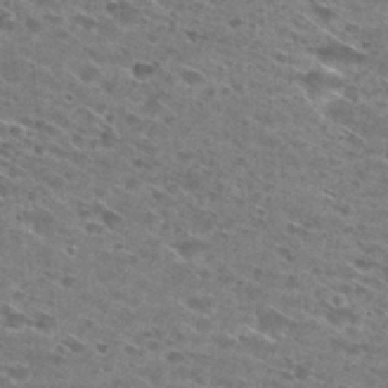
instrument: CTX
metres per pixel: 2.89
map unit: Hto
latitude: 29.1592
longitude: -46.4034
